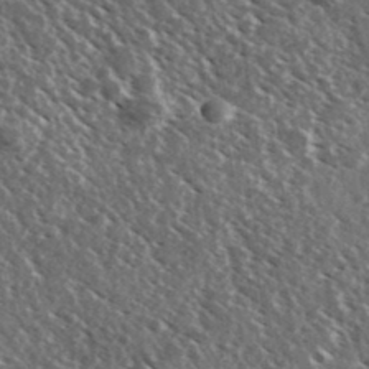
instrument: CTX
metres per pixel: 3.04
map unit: Ave
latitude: 37.2348
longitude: -108.9324
